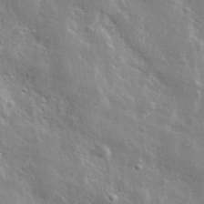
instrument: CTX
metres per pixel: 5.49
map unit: lHvf
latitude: 33.1592
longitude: -90.4979
